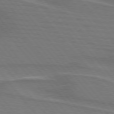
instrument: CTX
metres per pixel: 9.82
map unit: lApd
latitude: 75.2348
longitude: -80.7246
